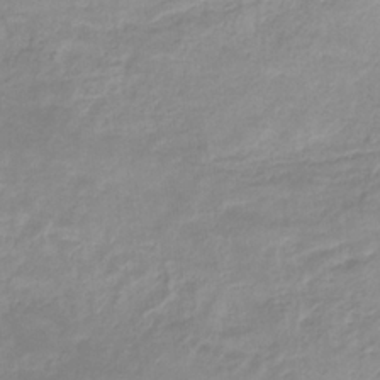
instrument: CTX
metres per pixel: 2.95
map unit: eHb
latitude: -31.8611
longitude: 68.4440
